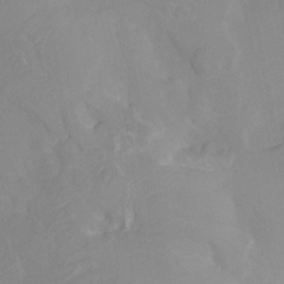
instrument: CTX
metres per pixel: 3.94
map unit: Nhu
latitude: -13.0864
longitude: -63.7828
